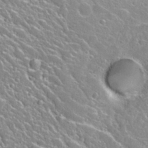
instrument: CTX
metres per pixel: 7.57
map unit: Nhu
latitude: 28.3467
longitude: -51.8016
